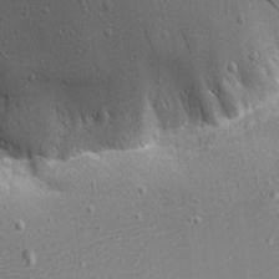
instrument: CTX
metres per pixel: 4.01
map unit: Nhu
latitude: 0.4223
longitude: -77.5938
